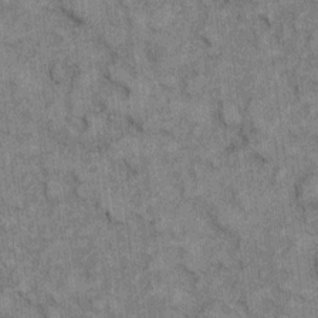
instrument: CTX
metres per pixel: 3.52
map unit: eHh
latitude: 7.2915
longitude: -64.6301
